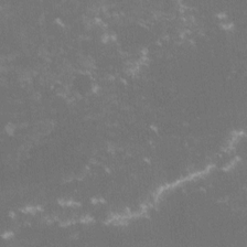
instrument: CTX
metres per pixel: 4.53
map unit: lHvf
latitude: -14.0094
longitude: -102.9513
